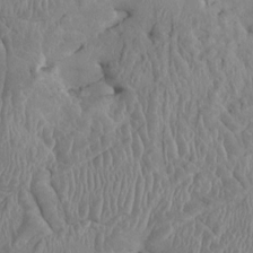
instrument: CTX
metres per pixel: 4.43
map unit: HNhu
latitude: 3.0458
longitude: -6.5168
